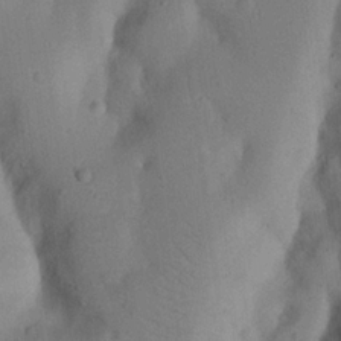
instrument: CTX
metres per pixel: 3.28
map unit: Nhu
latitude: 20.2334
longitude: -74.1200
